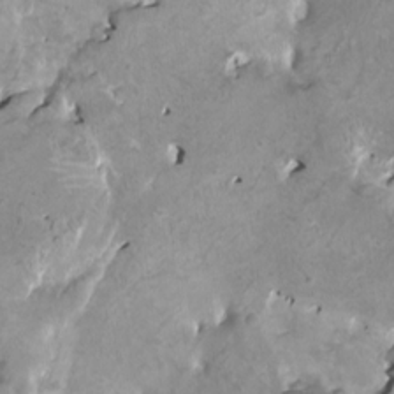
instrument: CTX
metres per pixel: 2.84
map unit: HNhu
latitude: 3.5560
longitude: 5.5021
